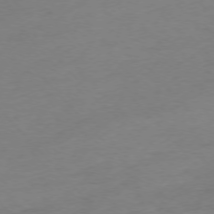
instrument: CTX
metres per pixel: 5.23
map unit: Ap
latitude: -76.3495
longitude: -80.6113
